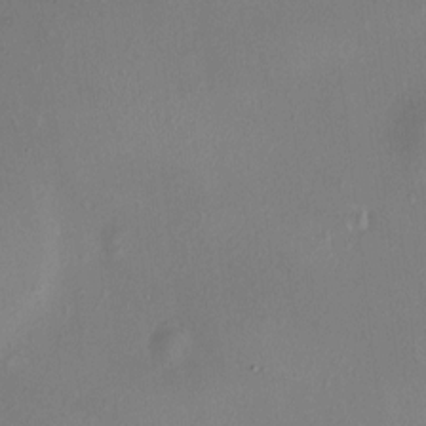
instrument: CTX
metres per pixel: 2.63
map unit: HNhu
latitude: 4.8191
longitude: 6.8597
